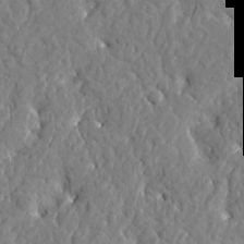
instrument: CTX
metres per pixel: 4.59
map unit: Htu
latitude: -2.8596
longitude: 179.0108
